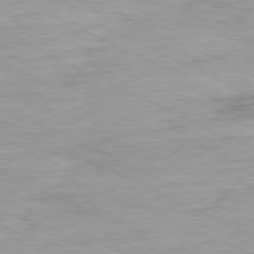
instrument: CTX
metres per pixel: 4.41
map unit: Ap
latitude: -80.4629
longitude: -75.3293
